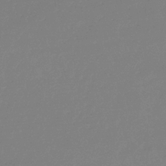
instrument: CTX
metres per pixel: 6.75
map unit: eHb
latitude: -31.1620
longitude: 72.6707
